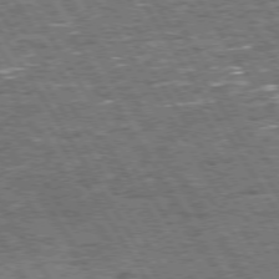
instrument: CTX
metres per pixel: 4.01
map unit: Hpe
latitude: 73.8962
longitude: -139.7450
